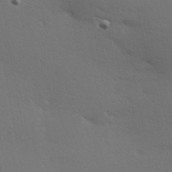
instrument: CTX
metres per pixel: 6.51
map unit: Hve
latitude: 24.5356
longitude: -97.9906
